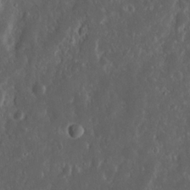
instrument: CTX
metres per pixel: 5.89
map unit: Nhu
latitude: 14.3846
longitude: -73.3293
